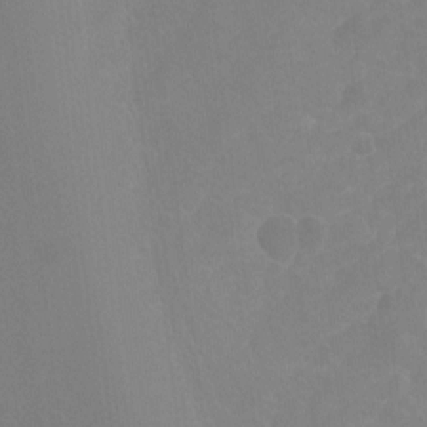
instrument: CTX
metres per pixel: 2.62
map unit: Hto
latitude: -7.9745
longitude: -41.4426
